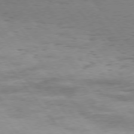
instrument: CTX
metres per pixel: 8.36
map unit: Hpe
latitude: 75.2915
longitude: -143.7639
